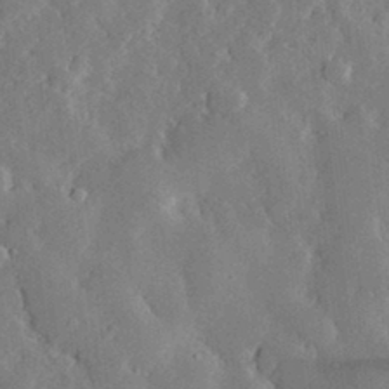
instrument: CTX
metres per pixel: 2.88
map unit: lHvf
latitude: 32.9514
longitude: -91.0647
